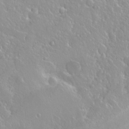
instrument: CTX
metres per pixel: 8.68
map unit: Nhu
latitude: -6.5196
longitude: -48.1011
